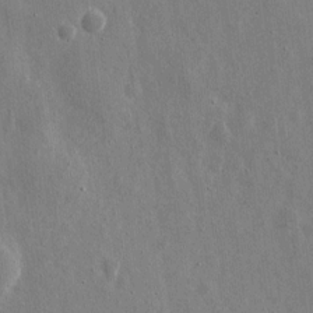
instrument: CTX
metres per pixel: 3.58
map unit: eHh
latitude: 10.9136
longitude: -69.7072
